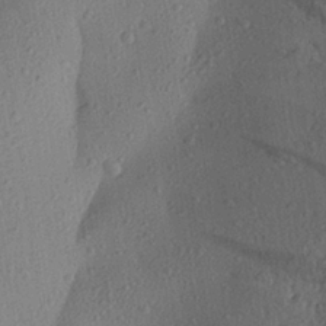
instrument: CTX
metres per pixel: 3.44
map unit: Aa
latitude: 25.7449
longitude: -145.2348
